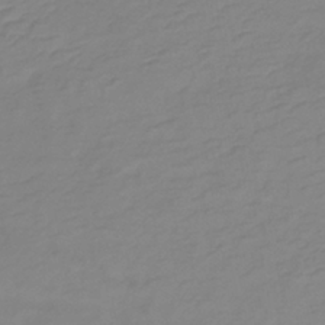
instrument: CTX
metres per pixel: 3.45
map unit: lHb
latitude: -40.7652
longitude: 76.4251
